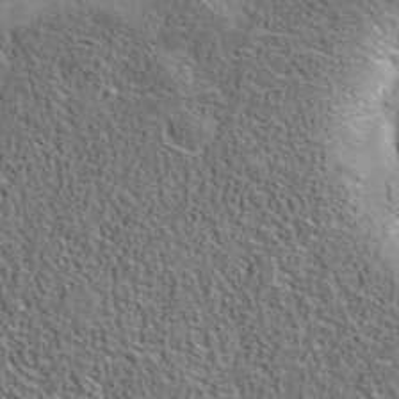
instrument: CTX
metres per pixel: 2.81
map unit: eAb
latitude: 35.8772
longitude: 109.9745
